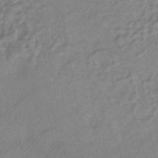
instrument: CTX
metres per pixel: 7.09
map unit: eHb
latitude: -42.2550
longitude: 84.3495
